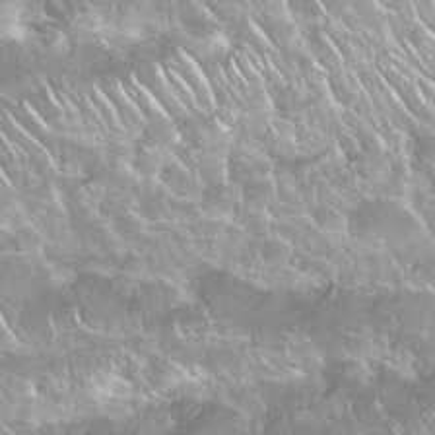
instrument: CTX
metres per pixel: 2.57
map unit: Nhu
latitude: 24.5734
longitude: -60.8380
